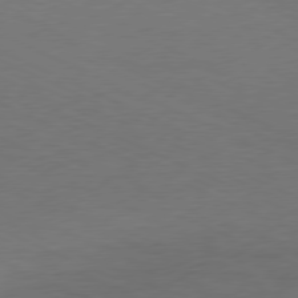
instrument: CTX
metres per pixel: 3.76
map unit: Ap
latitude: -78.0283
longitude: -72.5735
